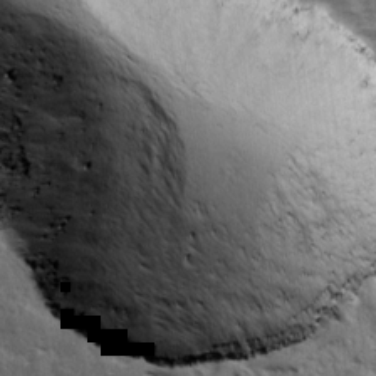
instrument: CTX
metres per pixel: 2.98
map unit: Ave
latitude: 11.7828
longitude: -102.8758
